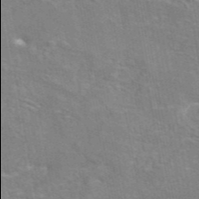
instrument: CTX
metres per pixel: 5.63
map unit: eAb
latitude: 44.7813
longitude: 110.0094
